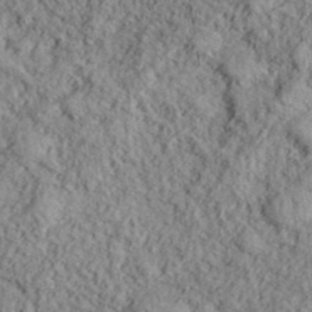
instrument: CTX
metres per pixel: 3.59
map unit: eHh
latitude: 37.8206
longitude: -81.3859
